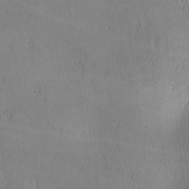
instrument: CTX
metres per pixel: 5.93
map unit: lAa
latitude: 1.3103
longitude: -117.1592
